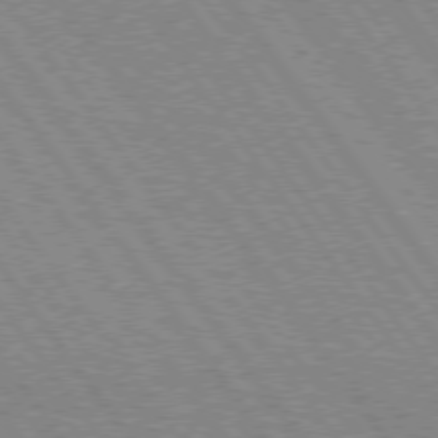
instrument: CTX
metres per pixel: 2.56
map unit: Hpe
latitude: 75.1403
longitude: -149.1403
